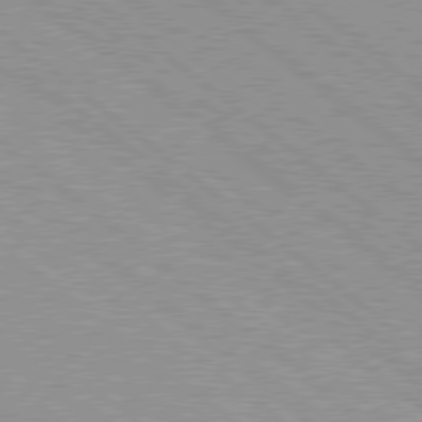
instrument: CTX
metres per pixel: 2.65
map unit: Hpe
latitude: 78.6680
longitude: -140.9702
